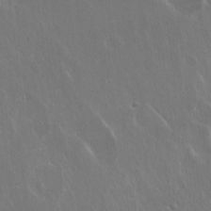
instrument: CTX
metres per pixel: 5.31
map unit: Hto
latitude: 19.0647
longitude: -56.8191
